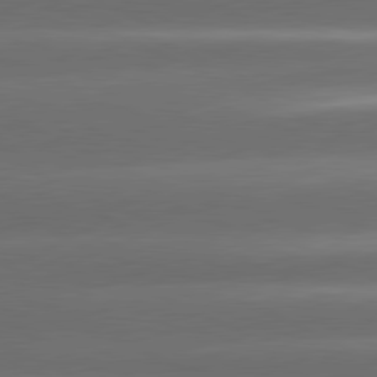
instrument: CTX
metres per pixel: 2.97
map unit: lApd
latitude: 80.9703
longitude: -143.3293
